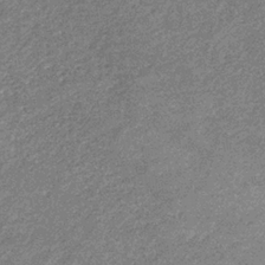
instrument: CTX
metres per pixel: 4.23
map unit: eHb
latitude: -31.8989
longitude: 69.1998
